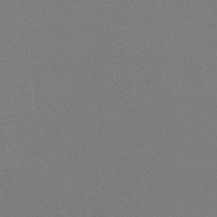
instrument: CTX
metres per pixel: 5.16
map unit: HNb
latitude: -46.1794
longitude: -39.7827
